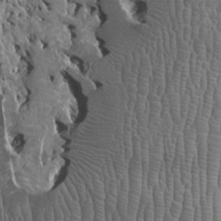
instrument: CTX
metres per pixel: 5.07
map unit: Ht
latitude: -2.8597
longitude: -15.1215
